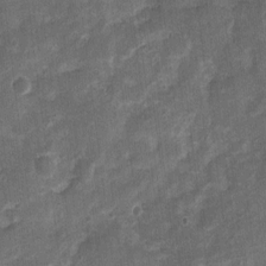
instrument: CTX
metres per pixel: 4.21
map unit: Nhu
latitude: 3.5371
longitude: -16.5734
